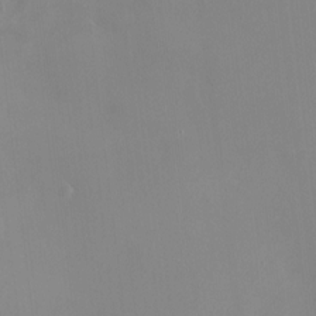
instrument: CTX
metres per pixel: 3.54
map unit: HNhu
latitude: 3.5749
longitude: 7.8422
